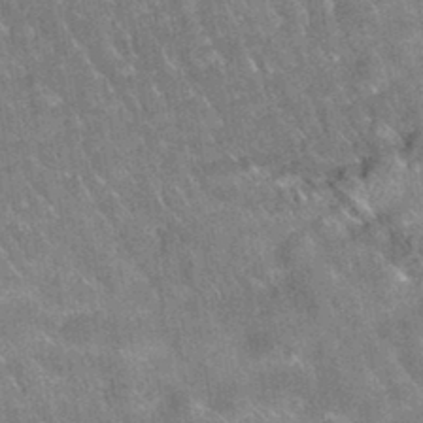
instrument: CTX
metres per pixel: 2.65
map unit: eAb
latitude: 34.6868
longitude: 111.1242
